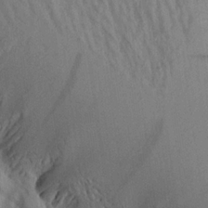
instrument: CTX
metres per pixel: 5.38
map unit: Aa
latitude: 19.8961
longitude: -147.0081
